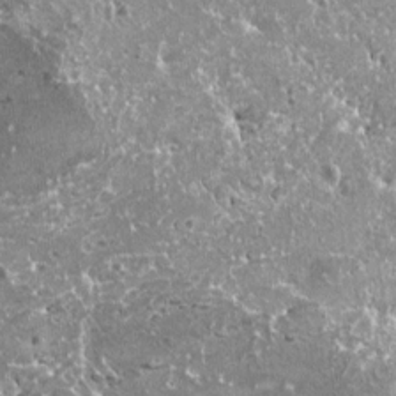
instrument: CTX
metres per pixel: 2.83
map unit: HNhu
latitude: 0.8191
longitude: 6.5762
